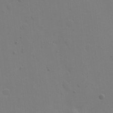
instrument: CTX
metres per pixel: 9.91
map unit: eHh
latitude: 6.4223
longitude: -66.0255
